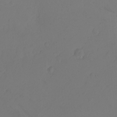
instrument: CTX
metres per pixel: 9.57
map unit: eHh
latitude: -2.9163
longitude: -74.2523
